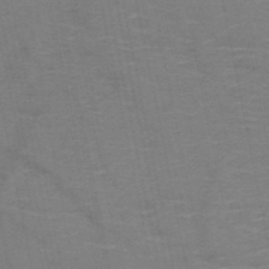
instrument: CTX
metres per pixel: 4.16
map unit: HNb
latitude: -48.2929
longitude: -47.9528
